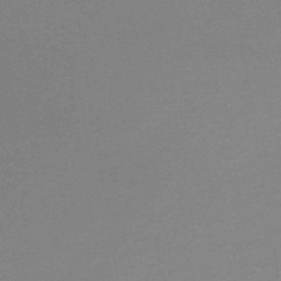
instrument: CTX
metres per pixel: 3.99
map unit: lHb
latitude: -45.8422
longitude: 58.8596
